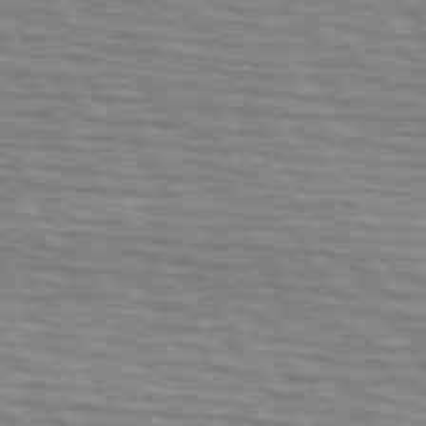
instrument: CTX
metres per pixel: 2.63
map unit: lApd
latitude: 73.8017
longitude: -72.8002
